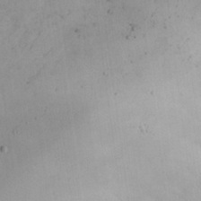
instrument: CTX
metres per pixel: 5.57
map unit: Aa
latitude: 23.5182
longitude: -127.5371
